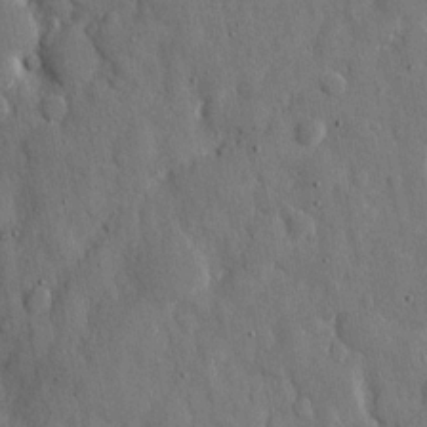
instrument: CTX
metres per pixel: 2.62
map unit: eHh
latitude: 11.8961
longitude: -69.8583
